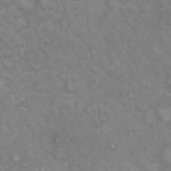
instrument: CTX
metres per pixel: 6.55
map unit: Hto
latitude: 14.9514
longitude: -60.8191
